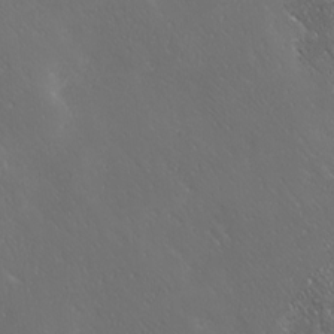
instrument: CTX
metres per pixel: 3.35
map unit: Ave
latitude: 20.0255
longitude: -137.7828
